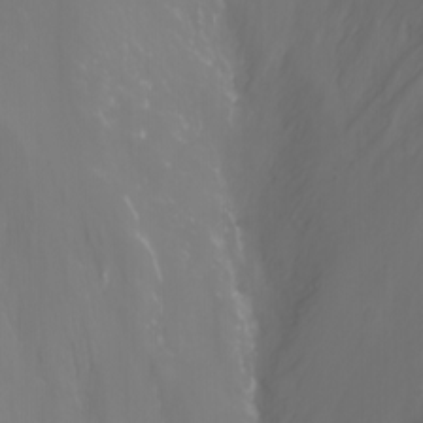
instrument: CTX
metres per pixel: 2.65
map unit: Nhu
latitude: -1.2565
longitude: -77.8583
